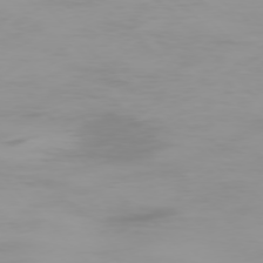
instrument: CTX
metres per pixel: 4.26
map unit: Ap
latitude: -77.2187
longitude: -73.5183
